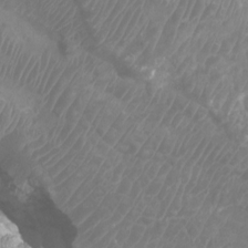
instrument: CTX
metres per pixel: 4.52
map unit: Htu
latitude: 2.3089
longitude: -20.1578
